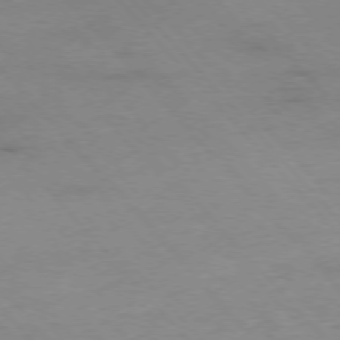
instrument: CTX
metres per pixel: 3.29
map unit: Ap
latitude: -76.6896
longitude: -90.2334
